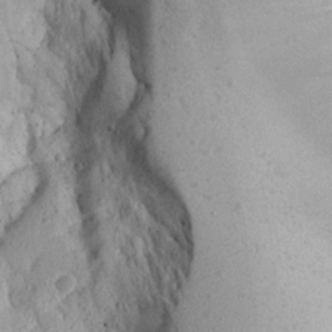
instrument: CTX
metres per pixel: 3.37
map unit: Aa
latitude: 15.8962
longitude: -145.2348
